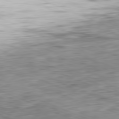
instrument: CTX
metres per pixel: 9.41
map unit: Ap
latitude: -81.9556
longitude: -71.4426
